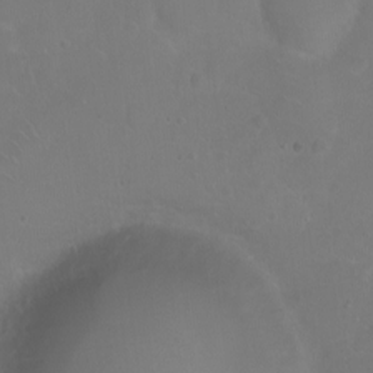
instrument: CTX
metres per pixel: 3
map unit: eHh
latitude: 0.9891
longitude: -55.4426
